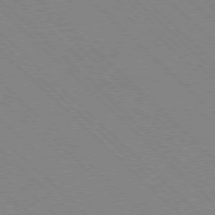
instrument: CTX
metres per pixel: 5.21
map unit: Ap
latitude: -77.5399
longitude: -66.2711
